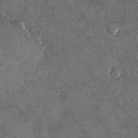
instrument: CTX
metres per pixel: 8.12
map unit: HNhu
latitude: 3.7638
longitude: 7.0297
